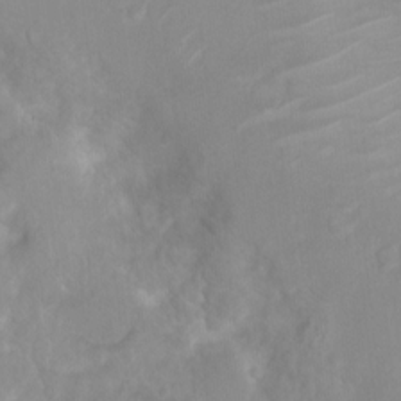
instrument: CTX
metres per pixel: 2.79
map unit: Nhu
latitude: 3.0836
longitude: -24.6679
